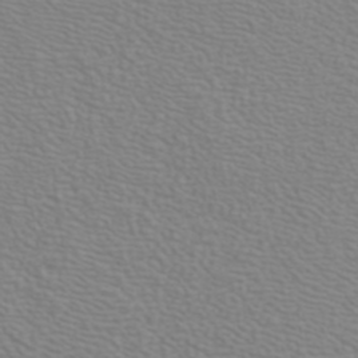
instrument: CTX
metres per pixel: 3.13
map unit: ANa
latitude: 40.0444
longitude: 20.5951
